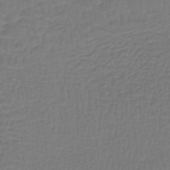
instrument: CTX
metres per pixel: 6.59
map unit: lHb
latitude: -42.8785
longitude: 64.2551
